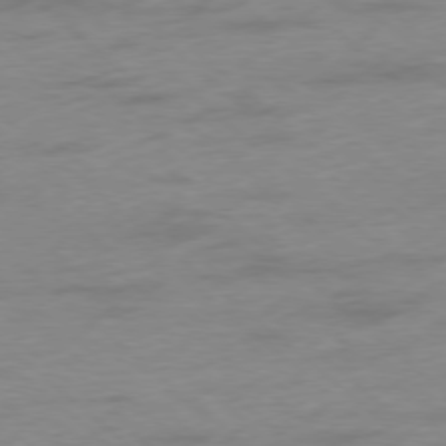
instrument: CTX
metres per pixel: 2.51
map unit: Ap
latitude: -78.0661
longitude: -63.4049
